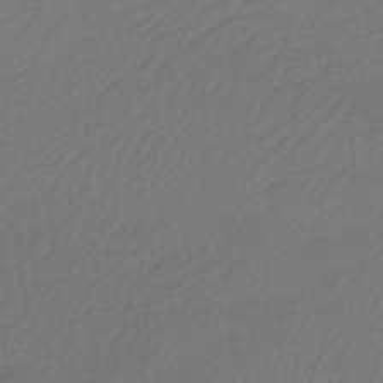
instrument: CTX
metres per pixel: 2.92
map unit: HNhu
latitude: -42.1983
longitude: 95.2187
